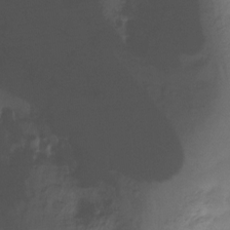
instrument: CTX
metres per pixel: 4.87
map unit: Ht
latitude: -16.7841
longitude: -48.9703
